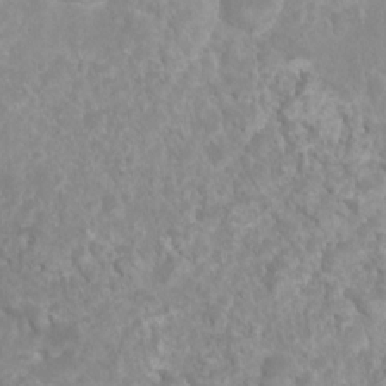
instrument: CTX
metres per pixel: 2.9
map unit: Nhu
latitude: 6.4223
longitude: -18.7624
